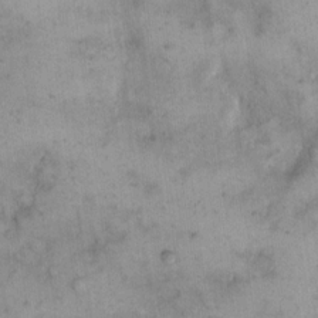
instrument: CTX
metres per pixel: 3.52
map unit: eHh
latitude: 13.7828
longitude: -62.9703
